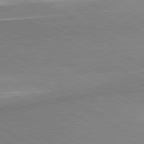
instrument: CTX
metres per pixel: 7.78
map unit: lApd
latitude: 80.6301
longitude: 165.5022
